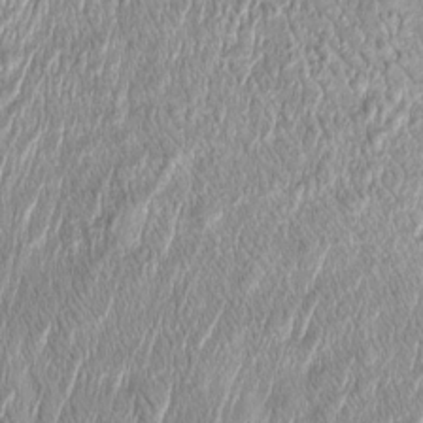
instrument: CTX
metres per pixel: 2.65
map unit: Htu
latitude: -4.4251
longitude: 158.8030
